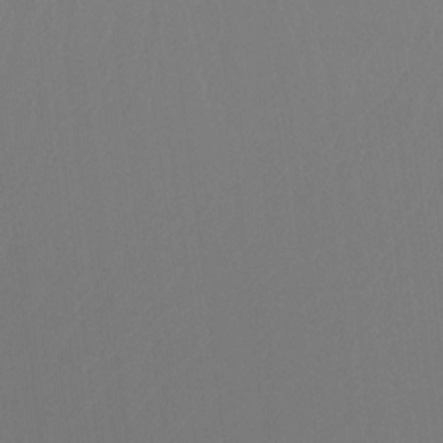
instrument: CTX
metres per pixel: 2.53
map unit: Ht
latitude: -14.6897
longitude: -48.8191
